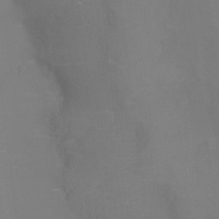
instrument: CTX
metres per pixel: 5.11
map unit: Ht
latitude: -8.1795
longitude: -34.9513
